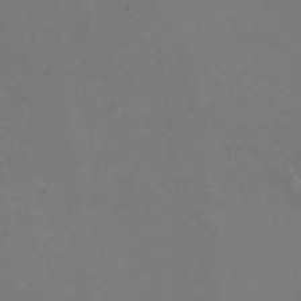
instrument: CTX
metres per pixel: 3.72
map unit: HNhu
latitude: -1.4833
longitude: -4.7057
